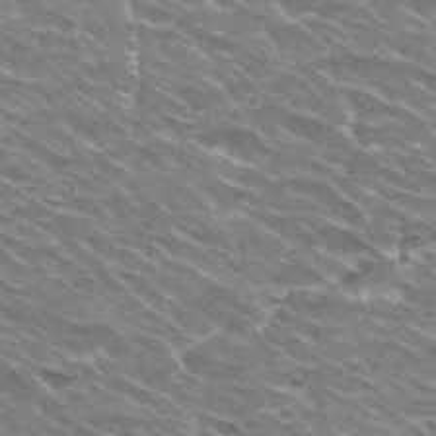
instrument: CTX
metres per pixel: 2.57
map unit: Hto
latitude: 29.8016
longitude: -42.7057
